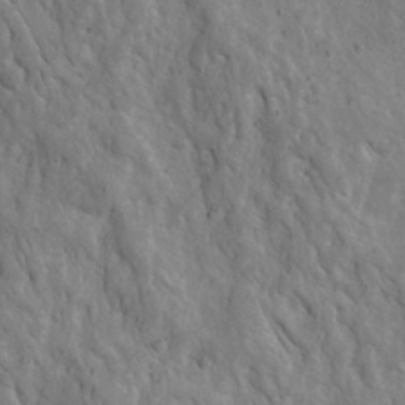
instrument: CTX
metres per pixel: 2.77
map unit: Ave
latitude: 23.2537
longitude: -134.6868
